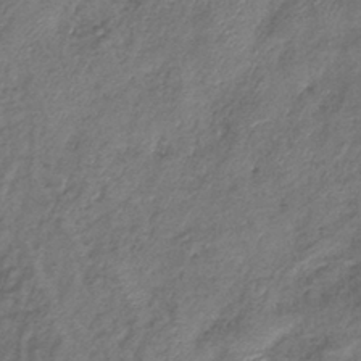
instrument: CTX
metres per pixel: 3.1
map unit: eHb
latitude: -39.5777
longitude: 78.3684
